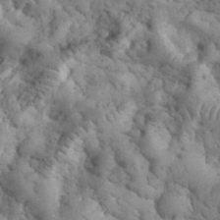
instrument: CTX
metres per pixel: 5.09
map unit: eHh
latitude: 33.6694
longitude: -66.3467
